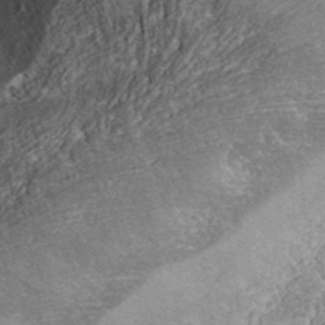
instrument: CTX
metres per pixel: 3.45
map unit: ANa
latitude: 37.3104
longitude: 17.7289
